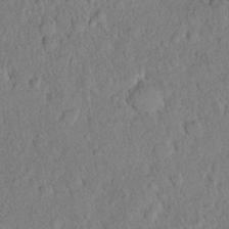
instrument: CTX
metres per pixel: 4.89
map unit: eHh
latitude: 19.0080
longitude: -62.4979
